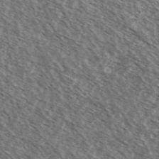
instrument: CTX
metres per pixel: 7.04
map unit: Ave
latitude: 37.9906
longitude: -109.7827
